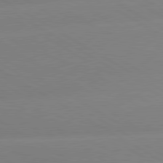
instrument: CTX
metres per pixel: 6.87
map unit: lApd
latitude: 80.2711
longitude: -152.8569
